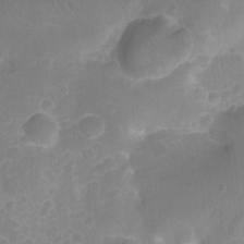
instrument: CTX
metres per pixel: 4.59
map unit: Nhu
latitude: -14.5952
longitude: -25.6504
